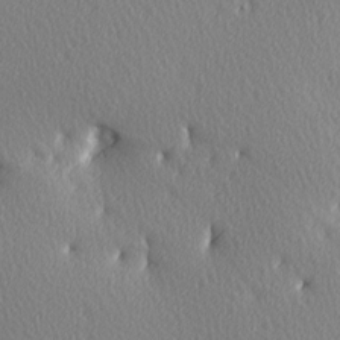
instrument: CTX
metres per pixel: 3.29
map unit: Ave
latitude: 3.5371
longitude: -112.5735
